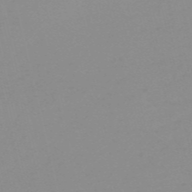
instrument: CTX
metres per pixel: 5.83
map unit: HNb
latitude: -56.4818
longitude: -43.0081
